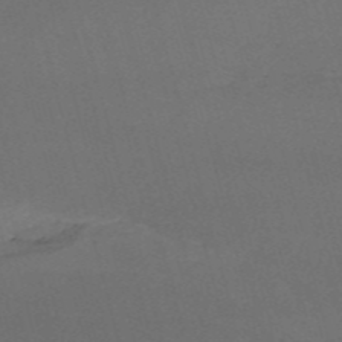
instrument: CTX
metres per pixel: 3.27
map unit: HNb
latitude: -54.4818
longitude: -35.8394
